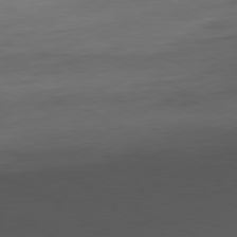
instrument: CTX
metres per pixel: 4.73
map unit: Ap
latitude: -81.0676
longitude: -77.1970
